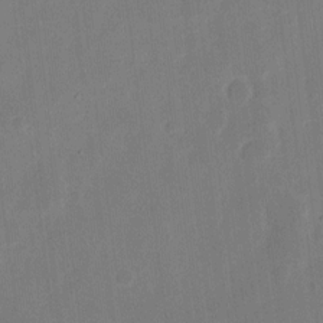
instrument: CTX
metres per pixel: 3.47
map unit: eHh
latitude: 9.3104
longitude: -68.2523
